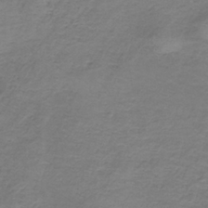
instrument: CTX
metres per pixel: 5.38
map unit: HNb
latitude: -35.5021
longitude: 56.4251
